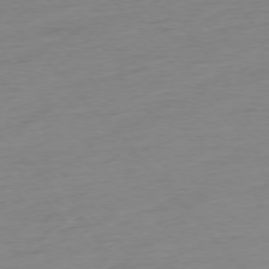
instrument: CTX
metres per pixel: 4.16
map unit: Hpe
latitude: -76.5763
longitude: -14.7436
